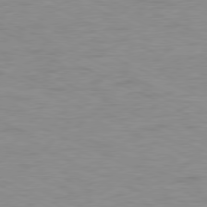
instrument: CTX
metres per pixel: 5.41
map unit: Ap
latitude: -78.4629
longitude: -73.3104
